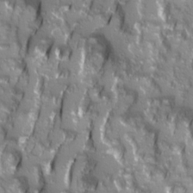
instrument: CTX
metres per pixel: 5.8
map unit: Ave
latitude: 20.4601
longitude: -133.0647
